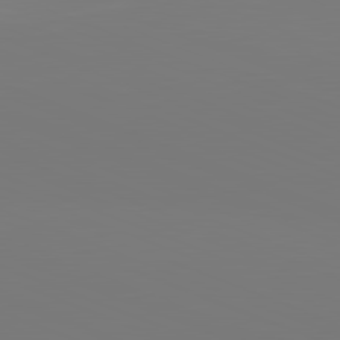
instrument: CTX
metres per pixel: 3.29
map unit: lApd
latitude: 82.1011
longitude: 146.5573
